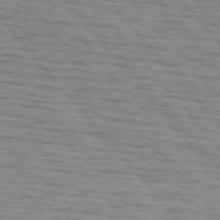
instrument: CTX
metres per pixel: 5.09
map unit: lApd
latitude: 75.5938
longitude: -82.5734
